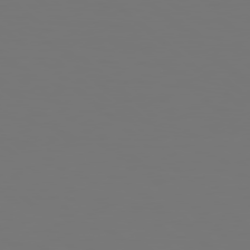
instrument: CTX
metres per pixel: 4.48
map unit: Hpe
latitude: 78.1956
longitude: -163.4049
